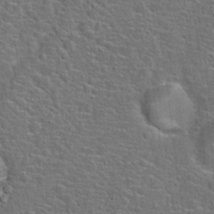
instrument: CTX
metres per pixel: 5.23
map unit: Hto
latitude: 22.1011
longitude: -46.2901
